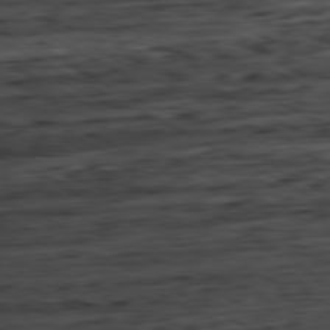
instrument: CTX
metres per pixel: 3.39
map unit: Ap
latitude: -81.0487
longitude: -83.4615
